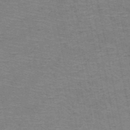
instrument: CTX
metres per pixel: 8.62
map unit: HNb
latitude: -53.8800
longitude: -45.3292
